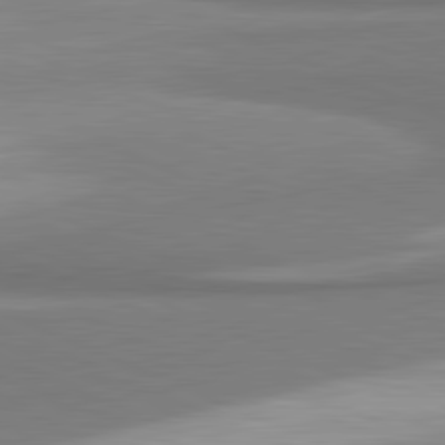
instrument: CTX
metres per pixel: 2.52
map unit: lApd
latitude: 81.5182
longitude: 165.4644
